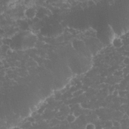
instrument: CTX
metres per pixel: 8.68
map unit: eHh
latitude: 33.1592
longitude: -63.6883
